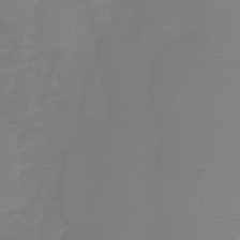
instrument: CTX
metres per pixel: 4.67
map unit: lHb
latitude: -41.9367
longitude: 77.6344
